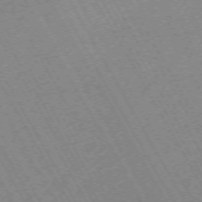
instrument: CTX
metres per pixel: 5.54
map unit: Hpe
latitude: -72.1794
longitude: 11.5021
